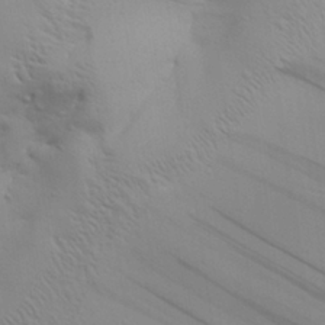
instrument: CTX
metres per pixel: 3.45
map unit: Aa
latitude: 29.3104
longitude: -134.3467
